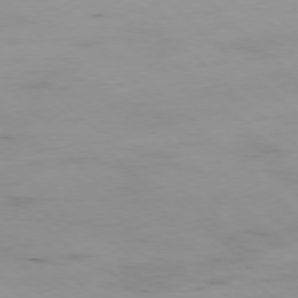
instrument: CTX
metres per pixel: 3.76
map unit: Hpe
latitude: -77.5966
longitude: 11.8800
